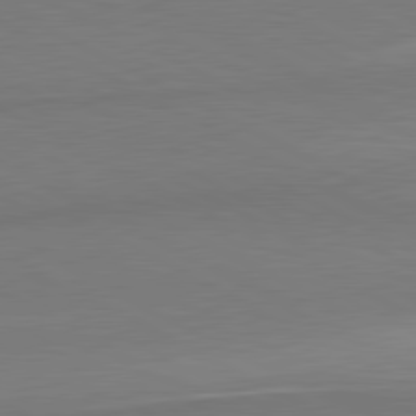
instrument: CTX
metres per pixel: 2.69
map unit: lApd
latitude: 80.9136
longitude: 167.8989
